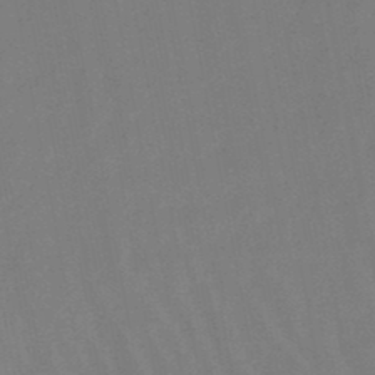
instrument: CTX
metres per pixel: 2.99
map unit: eHb
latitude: -47.0297
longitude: 80.2929
